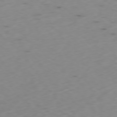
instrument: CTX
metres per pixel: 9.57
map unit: Ap
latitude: -76.5196
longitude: -65.5938
